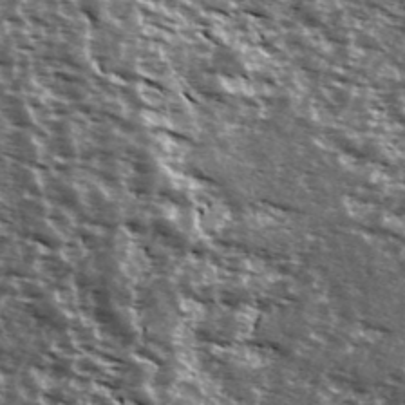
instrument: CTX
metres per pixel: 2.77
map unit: Ave
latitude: 40.1010
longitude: -108.5545
